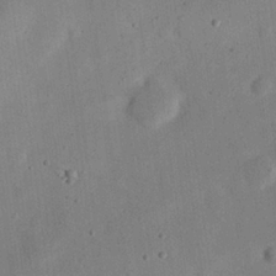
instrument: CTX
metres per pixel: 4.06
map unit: eHh
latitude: 24.8569
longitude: -68.8002
